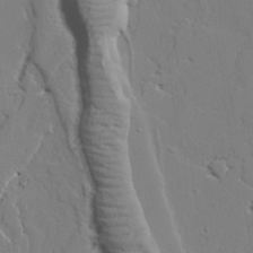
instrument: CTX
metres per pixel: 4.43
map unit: lAvf
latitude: 25.0269
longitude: -109.9528
